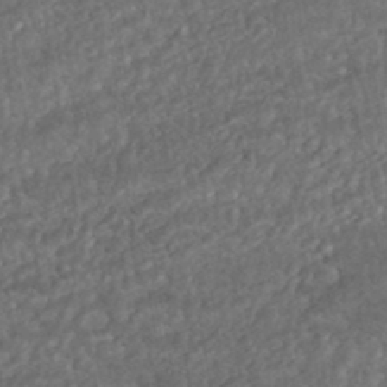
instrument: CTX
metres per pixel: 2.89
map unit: HNhu
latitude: -45.8045
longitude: 104.5762
